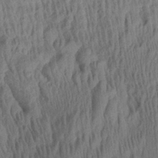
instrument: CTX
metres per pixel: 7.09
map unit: Aa
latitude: 28.9325
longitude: -137.7261
